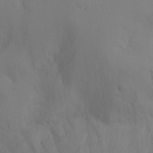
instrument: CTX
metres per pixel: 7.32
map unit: Ht
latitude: -10.3306
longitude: -33.6316
